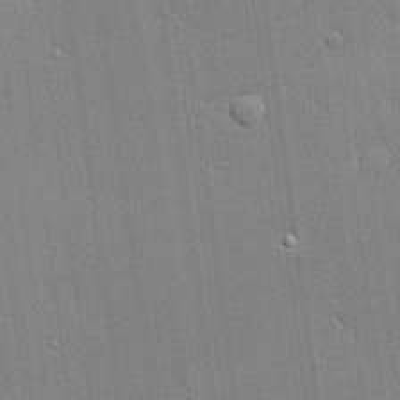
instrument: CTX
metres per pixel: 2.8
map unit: lHvf
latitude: 20.6113
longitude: 143.1809
